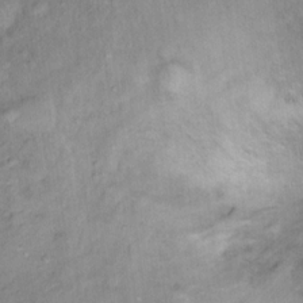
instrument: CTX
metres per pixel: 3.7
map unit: Ht
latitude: 14.1389
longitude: -41.1025
